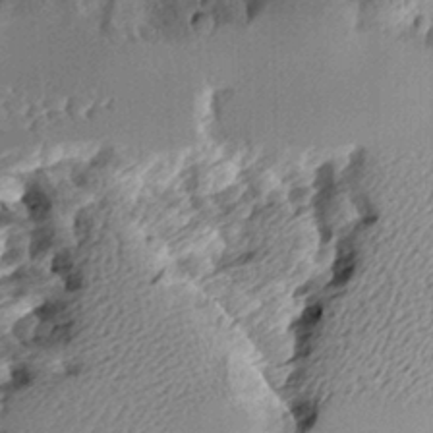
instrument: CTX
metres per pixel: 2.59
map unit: Aa
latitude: 11.2915
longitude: -126.2523
